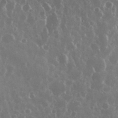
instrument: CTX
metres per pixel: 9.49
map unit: eHh
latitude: 34.9513
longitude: -58.5168
